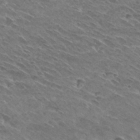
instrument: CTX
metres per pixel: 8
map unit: Hto
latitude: 30.0444
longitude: -44.2333
